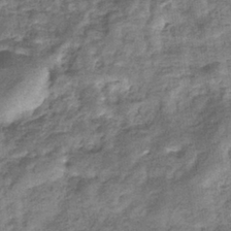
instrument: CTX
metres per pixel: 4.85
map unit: eHb
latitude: -34.5763
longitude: 76.1417
